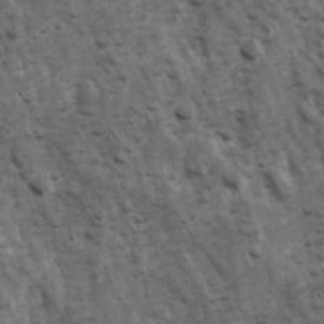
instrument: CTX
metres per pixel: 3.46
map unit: Ave
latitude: 17.1592
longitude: -132.8380
